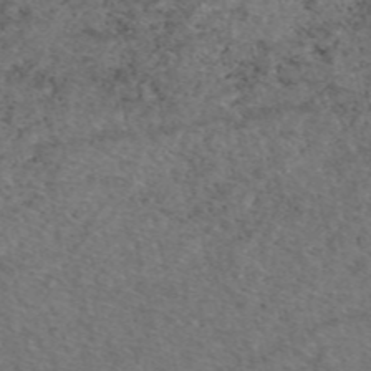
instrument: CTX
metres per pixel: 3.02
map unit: eAb
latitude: 48.4034
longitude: 105.5588
